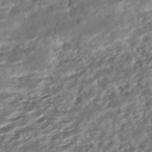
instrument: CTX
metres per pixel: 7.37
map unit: ANa
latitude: -42.2550
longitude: 109.3699
